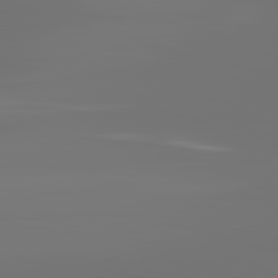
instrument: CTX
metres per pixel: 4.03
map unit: lApd
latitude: 83.4615
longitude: -131.7450
